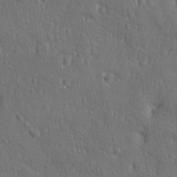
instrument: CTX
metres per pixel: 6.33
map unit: Ave
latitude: -9.0675
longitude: -119.1970
